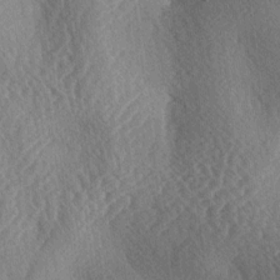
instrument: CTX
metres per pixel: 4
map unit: lAa
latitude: -3.9178
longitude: -126.1578
